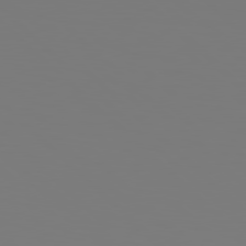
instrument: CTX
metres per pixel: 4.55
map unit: Hpe
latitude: 78.9325
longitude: -167.0269
